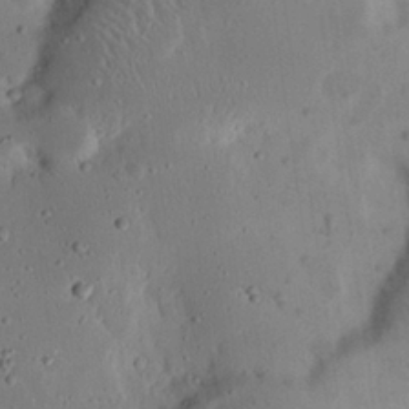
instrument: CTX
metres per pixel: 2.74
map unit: Nhu
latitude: 23.2348
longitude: -70.9514
